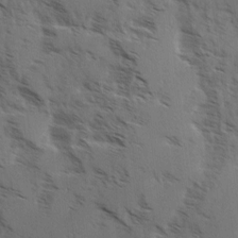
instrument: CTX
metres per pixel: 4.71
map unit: Hve
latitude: 2.3278
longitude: -123.9717
